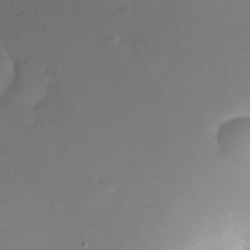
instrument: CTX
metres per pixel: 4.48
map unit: Ht
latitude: -11.0864
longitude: -45.2159
